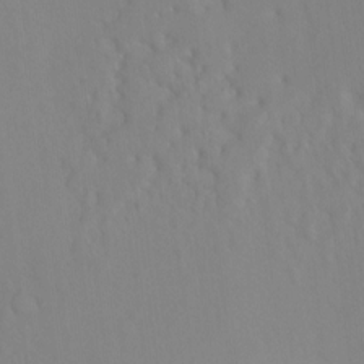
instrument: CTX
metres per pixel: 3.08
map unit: Hto
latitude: -6.6140
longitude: -48.6490
